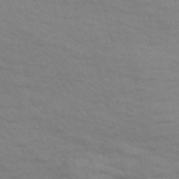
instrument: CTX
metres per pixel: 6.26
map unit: Nve
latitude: -57.8233
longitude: 54.4251
